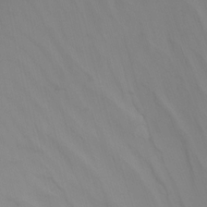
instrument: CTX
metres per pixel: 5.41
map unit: Nhu
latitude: -7.8611
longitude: -52.6491
